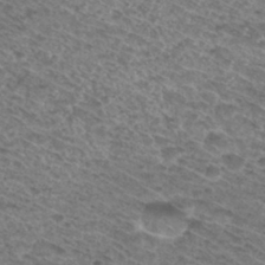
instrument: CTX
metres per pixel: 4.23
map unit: Hto
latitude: 30.9703
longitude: -46.7058
